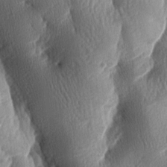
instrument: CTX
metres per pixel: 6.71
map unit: lAa
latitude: -7.4832
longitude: -126.8191
